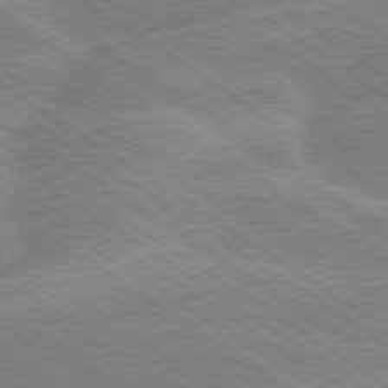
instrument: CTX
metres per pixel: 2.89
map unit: lApd
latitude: 79.5749
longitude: -130.6869
